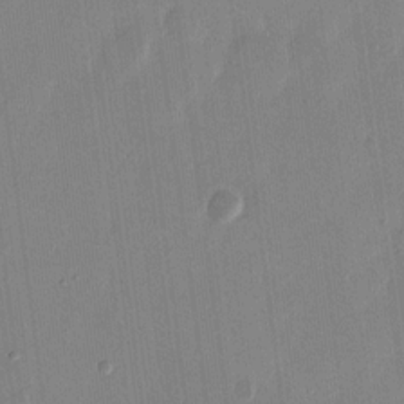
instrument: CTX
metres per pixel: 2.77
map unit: eHh
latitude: 13.9339
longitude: -69.1403
